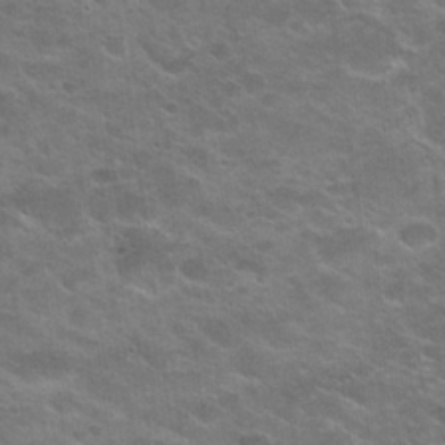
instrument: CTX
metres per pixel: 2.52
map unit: Hto
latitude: 24.6301
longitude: -50.4601
